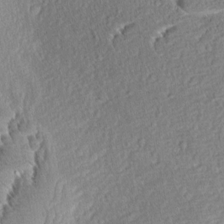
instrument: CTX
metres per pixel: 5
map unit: Aa
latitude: 8.4412
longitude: -133.6505
